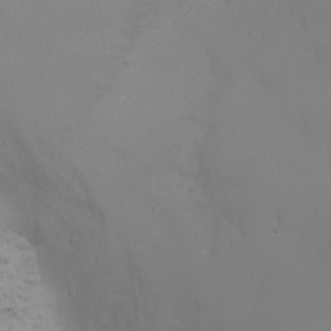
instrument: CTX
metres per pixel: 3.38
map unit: Ht
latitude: -5.1053
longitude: -28.9891
